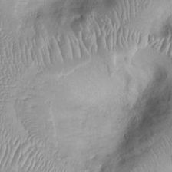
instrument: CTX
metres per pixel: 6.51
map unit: Ht
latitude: -0.2173
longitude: -13.6883
